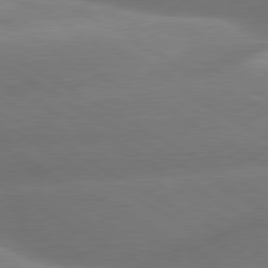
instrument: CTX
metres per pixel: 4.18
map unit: lApd
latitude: 80.2900
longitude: -155.8205
